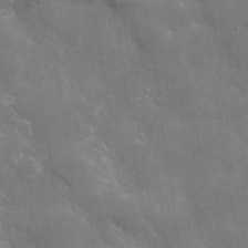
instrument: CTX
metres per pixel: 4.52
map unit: lHvf
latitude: 31.7828
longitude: -93.2159
